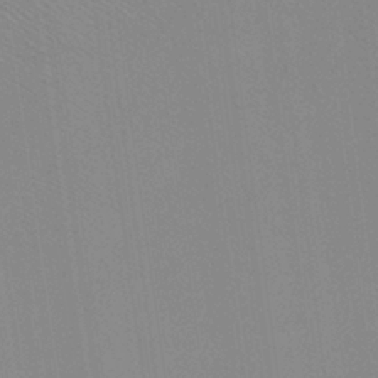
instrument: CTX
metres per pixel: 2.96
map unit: Htu
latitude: -12.0472
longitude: -71.5560
